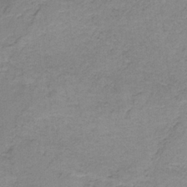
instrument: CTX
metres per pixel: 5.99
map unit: HNb
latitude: -34.3117
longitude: 59.0864
